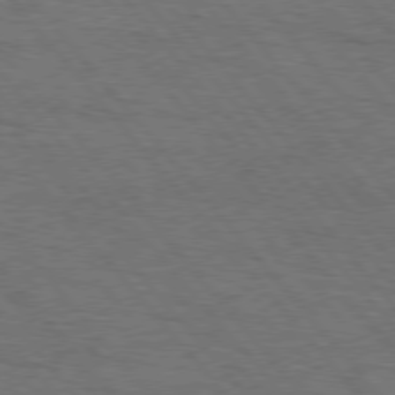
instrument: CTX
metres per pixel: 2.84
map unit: Hpe
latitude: 75.9150
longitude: -157.4048
